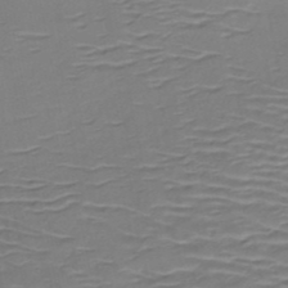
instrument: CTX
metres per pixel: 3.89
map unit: HNb
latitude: -49.8423
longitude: -47.0459
